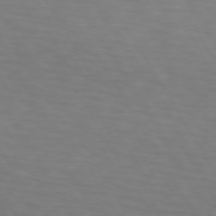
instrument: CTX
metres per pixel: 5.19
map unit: lApd
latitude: 73.0459
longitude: -74.7057
